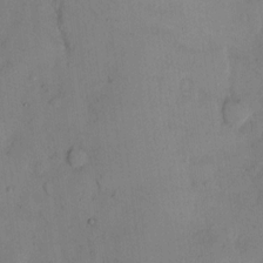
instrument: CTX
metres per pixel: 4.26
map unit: eHh
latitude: 13.4238
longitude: -61.9150
